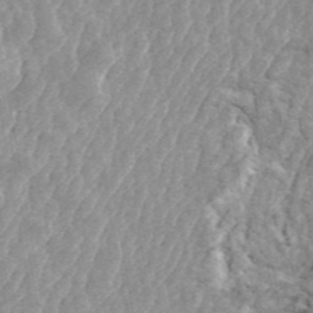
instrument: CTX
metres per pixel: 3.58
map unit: ANa
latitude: 45.5560
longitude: 30.2550
